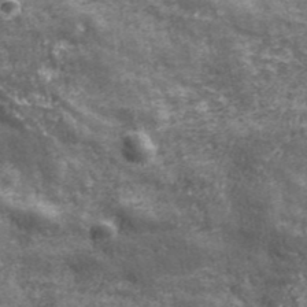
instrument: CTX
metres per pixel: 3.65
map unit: ANa
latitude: 43.1970
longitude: -87.2348
